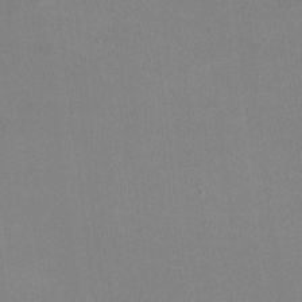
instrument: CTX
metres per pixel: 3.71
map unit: lHvf
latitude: -10.9731
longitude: -100.2523
